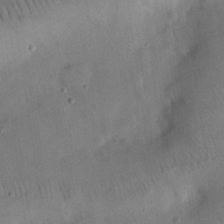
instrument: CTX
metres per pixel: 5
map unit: eHh
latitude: 25.2725
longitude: -69.4238
